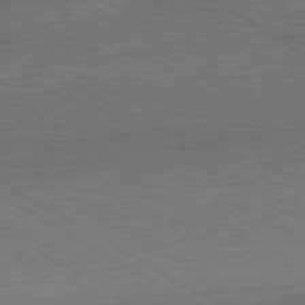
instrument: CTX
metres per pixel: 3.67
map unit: Hpe
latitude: -80.6708
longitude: 19.6155
